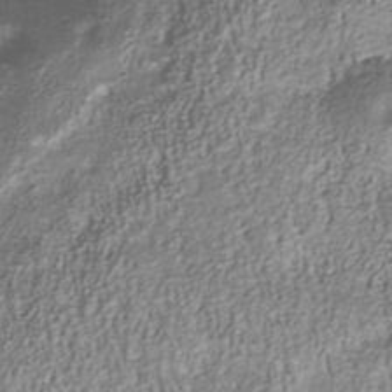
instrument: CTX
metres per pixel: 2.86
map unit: Nhu
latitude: -40.8408
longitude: -85.5938
